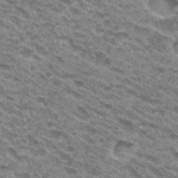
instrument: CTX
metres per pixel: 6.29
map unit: Hto
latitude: 31.7639
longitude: -46.9136
